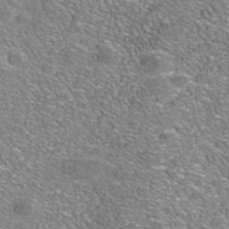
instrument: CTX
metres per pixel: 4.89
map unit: Nhe
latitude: -41.2565
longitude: -99.9339
